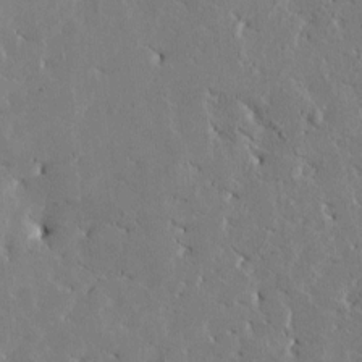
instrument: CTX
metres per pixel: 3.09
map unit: Htu
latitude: -1.4455
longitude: 175.5966
